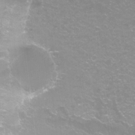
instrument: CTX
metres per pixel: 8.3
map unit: Nhu
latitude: -13.4077
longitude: -57.2159
